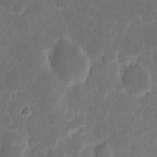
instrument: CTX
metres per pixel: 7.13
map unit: eHh
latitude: 7.8394
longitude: -70.4979
